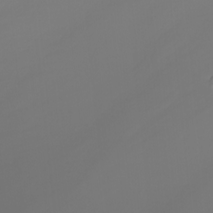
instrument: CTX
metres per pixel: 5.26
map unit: Nhu
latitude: -7.4643
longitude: -83.4804
